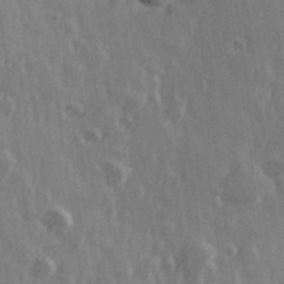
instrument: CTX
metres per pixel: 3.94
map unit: Hve
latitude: 26.3278
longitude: 146.8786
